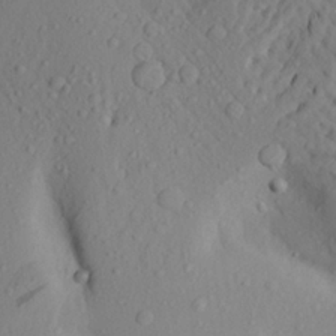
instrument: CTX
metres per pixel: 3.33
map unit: Aa
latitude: 23.2537
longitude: -145.7072
